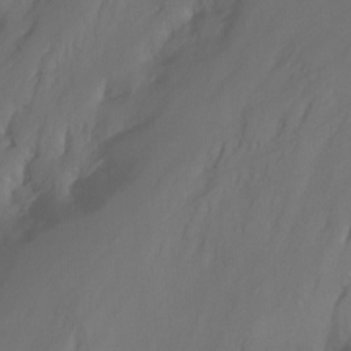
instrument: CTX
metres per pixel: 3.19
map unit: Nhu
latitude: -8.7463
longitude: -52.1011
